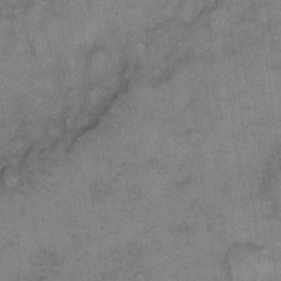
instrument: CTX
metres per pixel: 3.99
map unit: eHh
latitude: 9.8772
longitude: -63.5371
